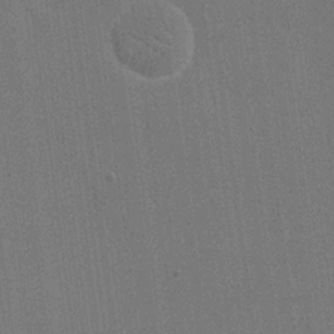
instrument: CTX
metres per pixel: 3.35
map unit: eHh
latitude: 19.6127
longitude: -68.3845
